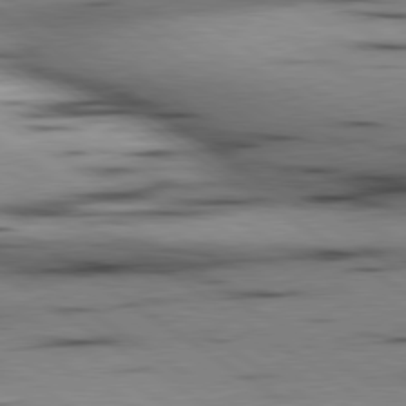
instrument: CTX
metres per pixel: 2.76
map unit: lApd
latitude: 80.1011
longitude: 161.9745
